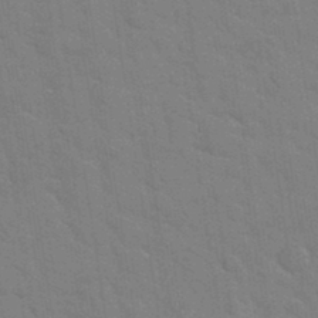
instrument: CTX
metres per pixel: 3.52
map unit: Hto
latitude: 34.6112
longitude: -51.8205
